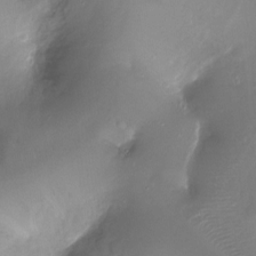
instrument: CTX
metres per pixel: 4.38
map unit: Ht
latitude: -17.1431
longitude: -44.4979
